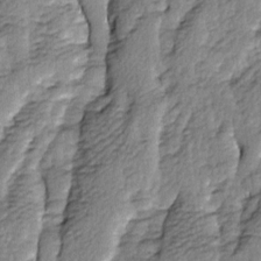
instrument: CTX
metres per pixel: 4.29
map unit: Ave
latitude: 14.1956
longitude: -134.9136
